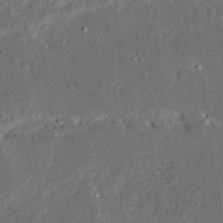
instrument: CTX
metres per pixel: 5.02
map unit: Ave
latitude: 14.5546
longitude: -138.8569
